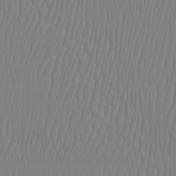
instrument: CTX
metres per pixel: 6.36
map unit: Htu
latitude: -9.0486
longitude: -75.8583
